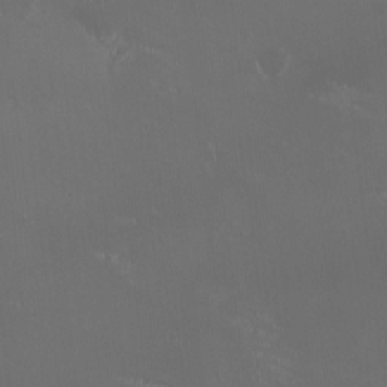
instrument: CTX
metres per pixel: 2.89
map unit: HNhu
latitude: 0.3656
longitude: -2.5168
